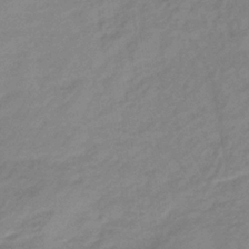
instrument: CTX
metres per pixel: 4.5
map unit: lHb
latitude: -36.8786
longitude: 73.2187
